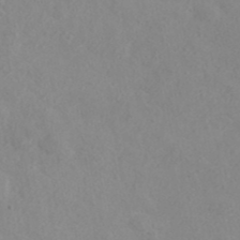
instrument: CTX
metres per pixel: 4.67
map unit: ANa
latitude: 40.5545
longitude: 23.8612
